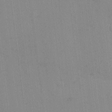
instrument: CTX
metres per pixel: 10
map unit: eHh
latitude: 12.5546
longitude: -62.2334
